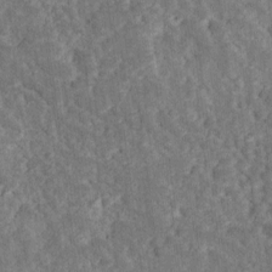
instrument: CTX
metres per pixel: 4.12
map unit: Ave
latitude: 17.3860
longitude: -135.1970
